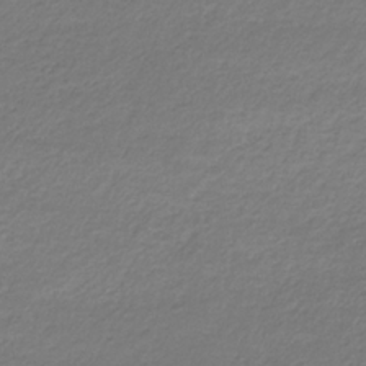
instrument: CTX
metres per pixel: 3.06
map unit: eHb
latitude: -33.1243
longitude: 70.0094
